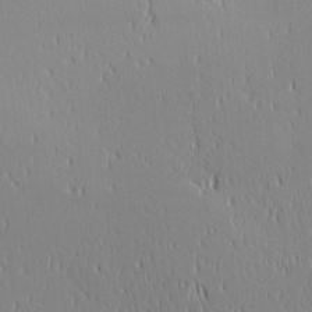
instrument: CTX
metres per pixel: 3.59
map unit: Ave
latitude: 2.8380
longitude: -114.4412
